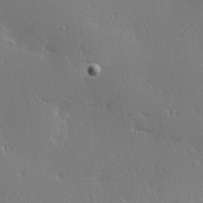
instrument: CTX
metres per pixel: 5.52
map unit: Hve
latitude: 24.4412
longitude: -98.0633
